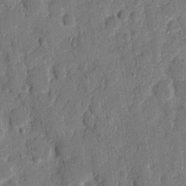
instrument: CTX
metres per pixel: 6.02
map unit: eHh
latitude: 8.3278
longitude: -66.5734
